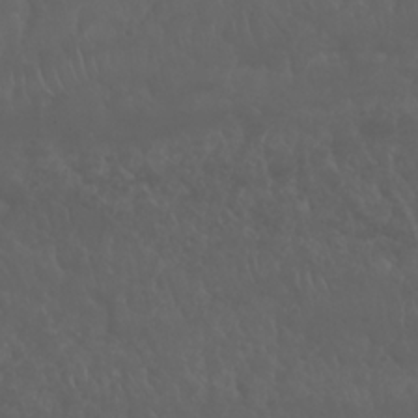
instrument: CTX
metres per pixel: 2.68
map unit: Nhu
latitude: 22.9703
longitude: -64.2334
